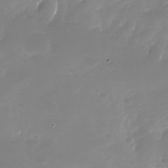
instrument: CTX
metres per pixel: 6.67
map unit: Nhu
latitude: -28.8975
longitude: -69.2915
